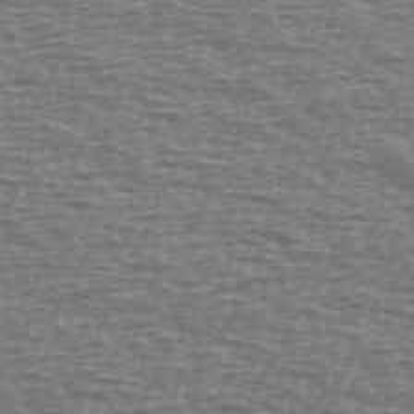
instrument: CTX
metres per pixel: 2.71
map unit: Ave
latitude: 38.5357
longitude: -113.5560
